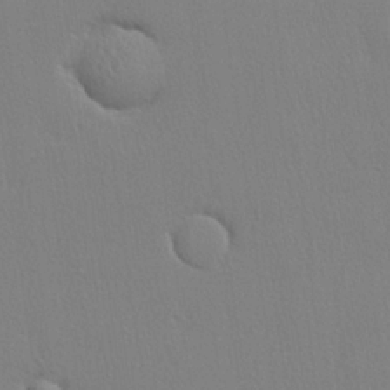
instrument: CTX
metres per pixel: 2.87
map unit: lHvf
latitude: 21.4049
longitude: 141.2943
